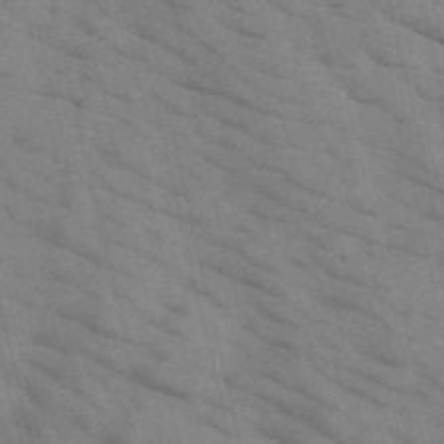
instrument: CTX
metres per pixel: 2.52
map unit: HNb
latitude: -47.8989
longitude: -47.8962
